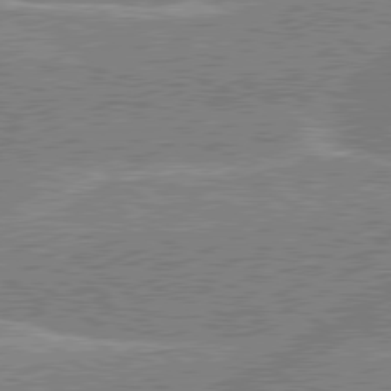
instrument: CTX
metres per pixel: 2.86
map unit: lApd
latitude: 79.5371
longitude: -156.3656
